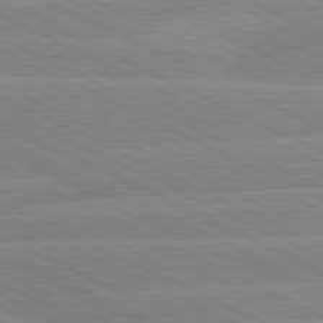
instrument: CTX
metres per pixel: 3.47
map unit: lApd
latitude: 81.0836
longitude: -128.2144
